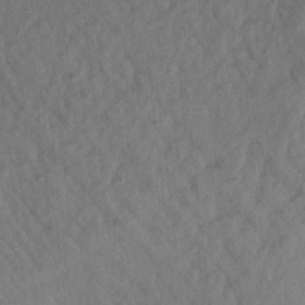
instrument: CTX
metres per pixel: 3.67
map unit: Aa
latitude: 21.9717
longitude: -147.7072
